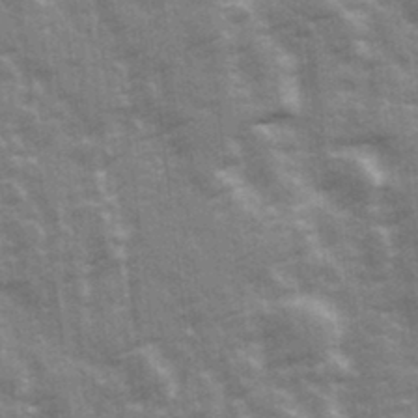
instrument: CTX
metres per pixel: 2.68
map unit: Ave
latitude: 20.8758
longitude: -133.4993
